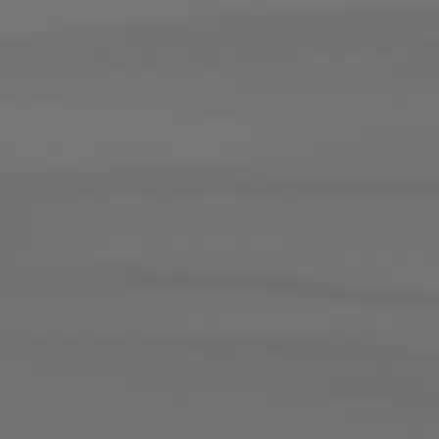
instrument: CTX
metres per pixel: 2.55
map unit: Hpe
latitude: 78.3845
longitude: -133.6505
